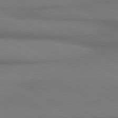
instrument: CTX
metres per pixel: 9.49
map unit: lApd
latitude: 80.2711
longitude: 163.9178
